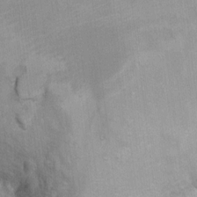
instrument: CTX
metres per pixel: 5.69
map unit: Ht
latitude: 6.3845
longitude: -36.7624
